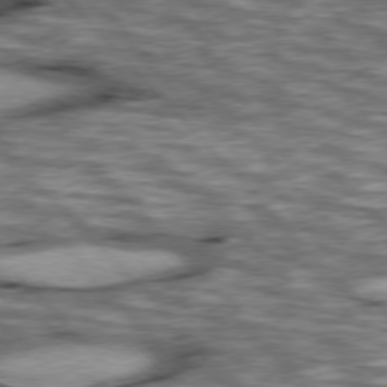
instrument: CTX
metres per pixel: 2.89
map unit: lApd
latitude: 76.6490
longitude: -49.9717
